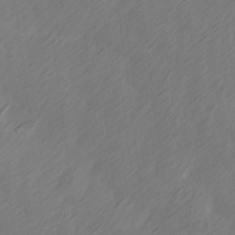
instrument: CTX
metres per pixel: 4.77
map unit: Ave
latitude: 14.0444
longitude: -105.7828
